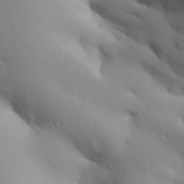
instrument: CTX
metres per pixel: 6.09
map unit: Aa
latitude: 33.0836
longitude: -143.7261
